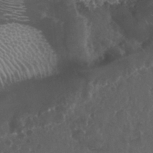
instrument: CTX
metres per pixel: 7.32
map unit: eHh
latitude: 33.5749
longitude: -61.4237
